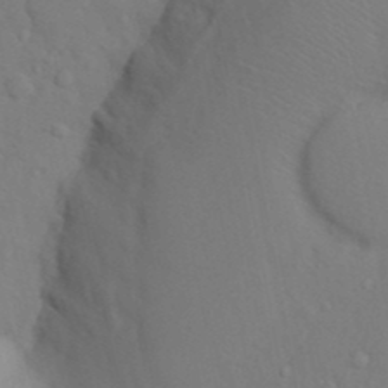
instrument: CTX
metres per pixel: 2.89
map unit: Nhu
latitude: 13.1025
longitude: -28.1389
